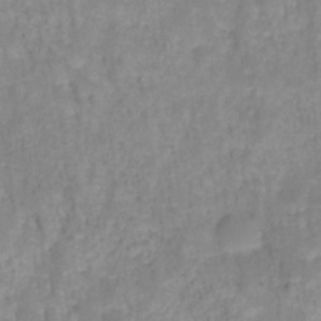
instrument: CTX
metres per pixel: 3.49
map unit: HNhu
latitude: -27.4454
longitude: 73.4076
